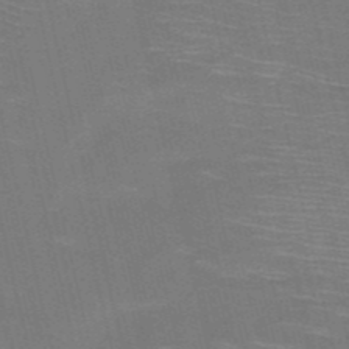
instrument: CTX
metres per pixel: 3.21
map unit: HNb
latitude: -51.7478
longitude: -44.9513
